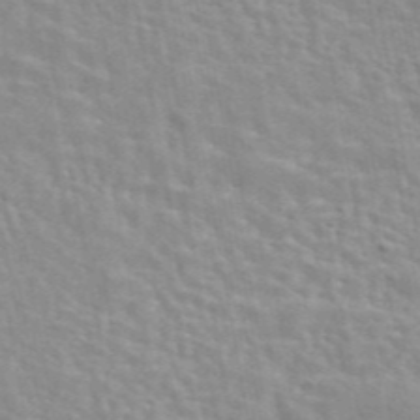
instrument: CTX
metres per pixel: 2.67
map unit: eAb
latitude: 44.2144
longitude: 107.5210
